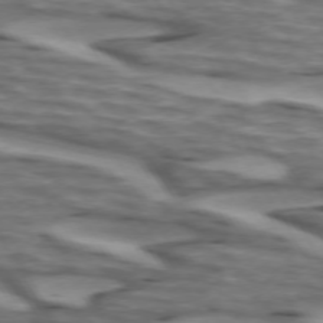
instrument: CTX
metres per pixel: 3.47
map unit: lApd
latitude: 73.1215
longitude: -56.9702
